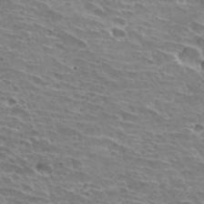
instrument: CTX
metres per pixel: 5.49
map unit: Hto
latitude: 30.7813
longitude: -42.0444
